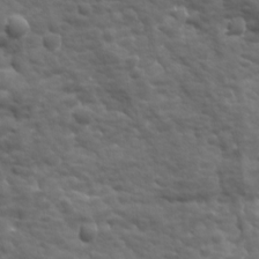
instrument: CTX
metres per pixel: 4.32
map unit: Ave
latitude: 18.9891
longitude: -133.1970
